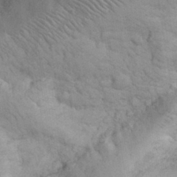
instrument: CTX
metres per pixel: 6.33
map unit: eHh
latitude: 32.1578
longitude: -67.0458
